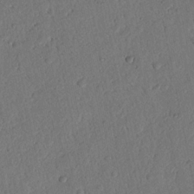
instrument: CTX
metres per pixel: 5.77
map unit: Nhu
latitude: 20.5357
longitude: -78.6302
